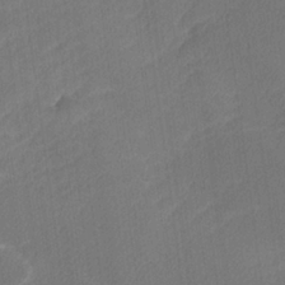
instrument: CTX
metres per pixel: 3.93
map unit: lHvf
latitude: 25.5560
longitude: 141.6344
